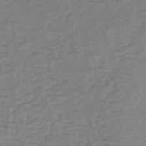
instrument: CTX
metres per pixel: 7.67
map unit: eHh
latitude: -39.9178
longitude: -27.8206
